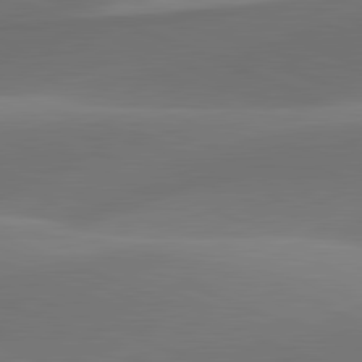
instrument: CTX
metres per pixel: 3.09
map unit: lApd
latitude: 81.8205
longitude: 129.7667
